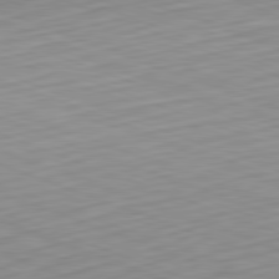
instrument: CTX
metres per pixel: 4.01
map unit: Hpe
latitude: -82.1228
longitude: 15.7667
